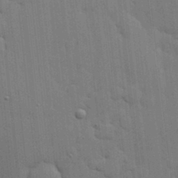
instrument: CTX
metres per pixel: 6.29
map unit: lHvf
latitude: 18.4223
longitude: -113.6883
